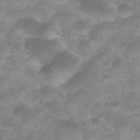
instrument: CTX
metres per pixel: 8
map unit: Nhu
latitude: 27.4427
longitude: -55.2159
